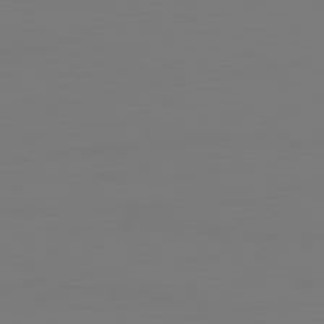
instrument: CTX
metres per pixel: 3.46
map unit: Hpe
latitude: -81.8989
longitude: 8.3684
